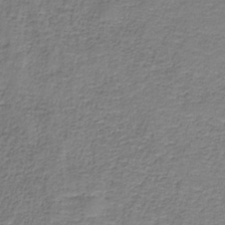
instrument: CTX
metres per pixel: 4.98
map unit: eAb
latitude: -36.3117
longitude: 52.7274
